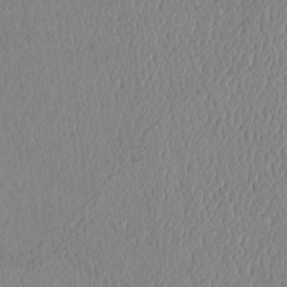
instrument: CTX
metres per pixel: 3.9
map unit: Htu
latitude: 2.6679
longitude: 148.9542
